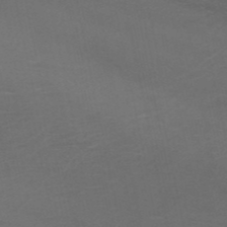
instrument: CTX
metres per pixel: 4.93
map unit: HNb
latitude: -51.0486
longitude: -43.1025
